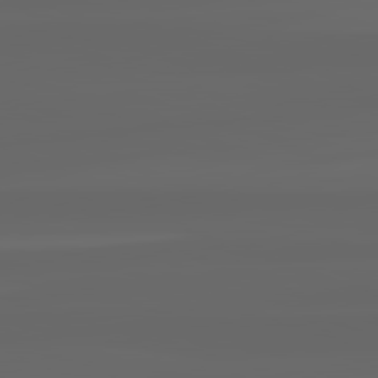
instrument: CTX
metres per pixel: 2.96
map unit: lApd
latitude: 82.4034
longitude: -169.6694
